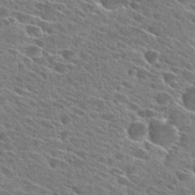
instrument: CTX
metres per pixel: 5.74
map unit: Hto
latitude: 27.3482
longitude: -43.2159
